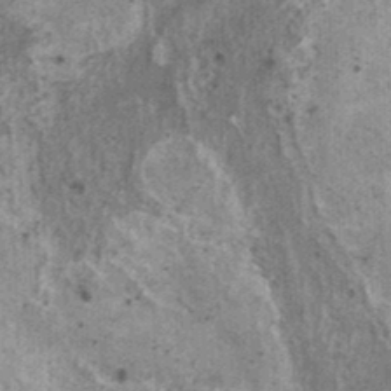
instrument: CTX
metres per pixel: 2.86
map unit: HNhu
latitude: 2.5923
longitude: 4.9730
